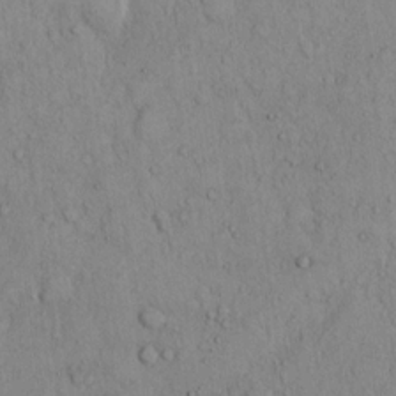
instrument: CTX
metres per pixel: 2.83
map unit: Hto
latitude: 12.3278
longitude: -58.1767
